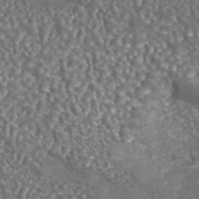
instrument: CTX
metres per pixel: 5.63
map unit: eAb
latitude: 43.0459
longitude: 105.4076
